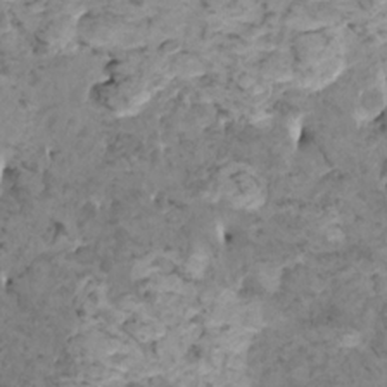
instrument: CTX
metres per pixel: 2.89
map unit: HNhu
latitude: 0.6490
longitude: 3.0864
